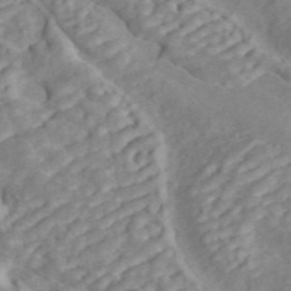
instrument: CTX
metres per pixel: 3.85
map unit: ANa
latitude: 45.3292
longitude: 24.6707
